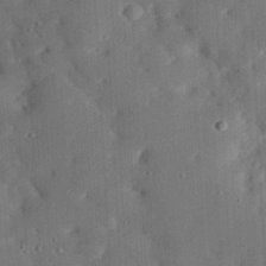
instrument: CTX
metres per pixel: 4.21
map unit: eHh
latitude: 30.3279
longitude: -81.8583
